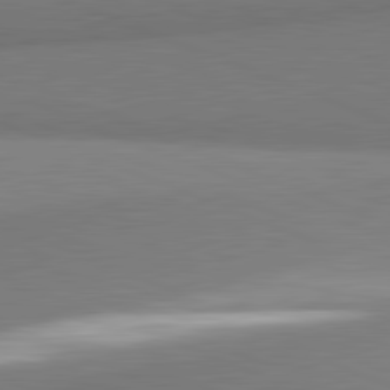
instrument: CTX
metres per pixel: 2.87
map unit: lApd
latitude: 81.8394
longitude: 164.6897
